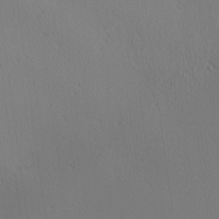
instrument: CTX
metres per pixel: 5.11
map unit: Ave
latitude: 2.4979
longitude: -115.3481
